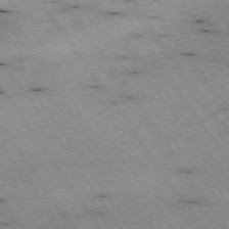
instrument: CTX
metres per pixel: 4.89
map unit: Hpe
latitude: -74.3873
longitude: 1.7667
